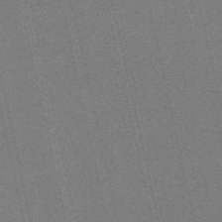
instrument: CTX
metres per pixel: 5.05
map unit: HNb
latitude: -55.7100
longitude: -42.2334
